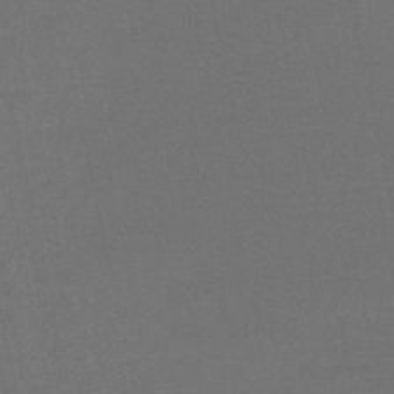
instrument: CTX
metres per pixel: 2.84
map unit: HNb
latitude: -49.4833
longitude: -52.2523
